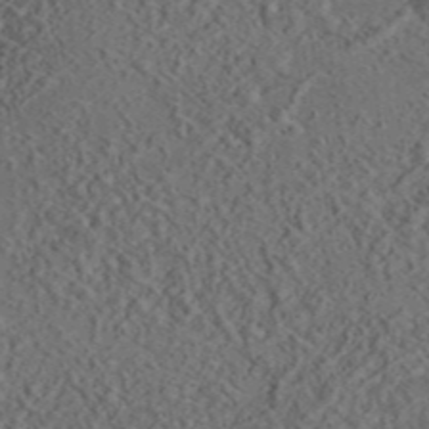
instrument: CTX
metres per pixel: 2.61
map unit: eAb
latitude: 43.8017
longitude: 116.6896
